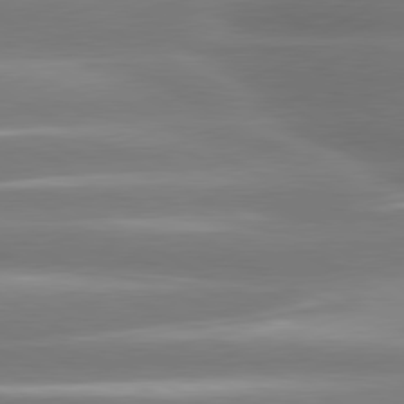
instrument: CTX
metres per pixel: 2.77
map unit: lApd
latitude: 80.4412
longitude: -135.4048
